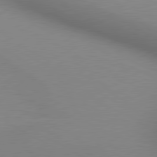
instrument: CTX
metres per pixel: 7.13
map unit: lApd
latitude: 80.2900
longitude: 132.1795
